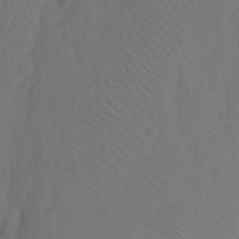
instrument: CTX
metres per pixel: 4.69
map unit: Nhu
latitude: -7.3887
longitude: -69.1025
